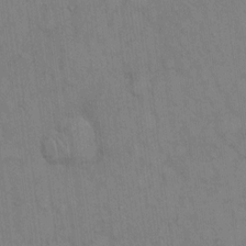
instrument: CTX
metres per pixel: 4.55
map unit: Hto
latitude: 12.7435
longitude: -61.2726
